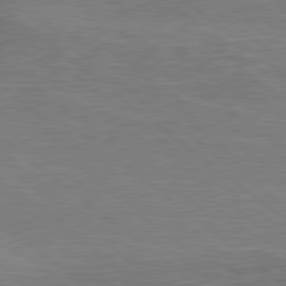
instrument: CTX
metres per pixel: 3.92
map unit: lApd
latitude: 78.8758
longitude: 179.4643
